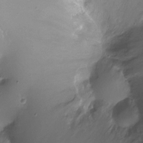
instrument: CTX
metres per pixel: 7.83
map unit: Ht
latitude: -12.2740
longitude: -45.0269
